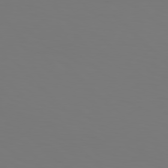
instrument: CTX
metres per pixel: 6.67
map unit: Hpe
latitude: 77.3292
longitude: -134.0444
